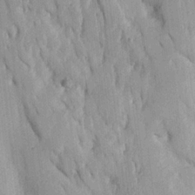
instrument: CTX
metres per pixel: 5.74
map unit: Ave
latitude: 23.0080
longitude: -134.3089
